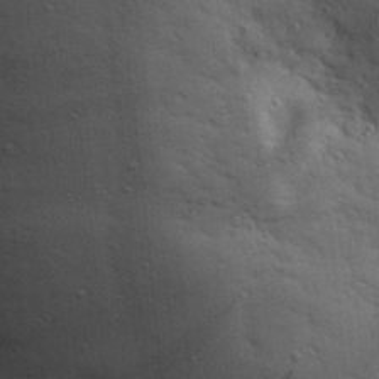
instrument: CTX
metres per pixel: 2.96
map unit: eHh
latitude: 28.3467
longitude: -74.9703
